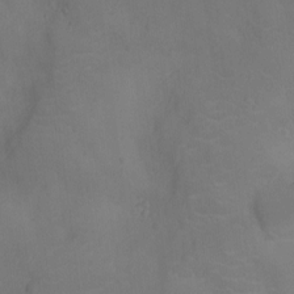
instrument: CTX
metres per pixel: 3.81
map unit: Nhu
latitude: -11.3510
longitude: -21.4427
